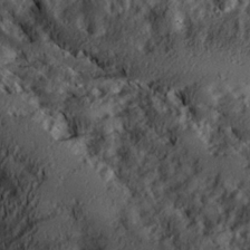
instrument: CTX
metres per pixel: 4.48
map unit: Ave
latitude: 21.0459
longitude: -129.7072
